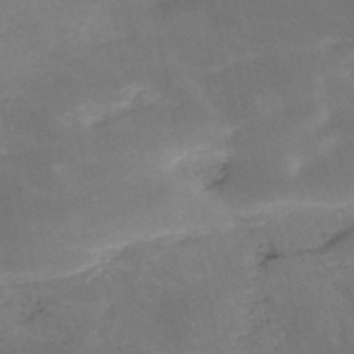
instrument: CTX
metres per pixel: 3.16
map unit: HNb
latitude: -52.3495
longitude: -38.4979
